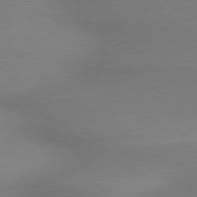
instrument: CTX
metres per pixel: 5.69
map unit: lApd
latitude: 79.2159
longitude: 178.9352
